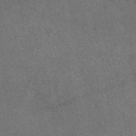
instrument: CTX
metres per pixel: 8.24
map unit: eAb
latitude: 49.1025
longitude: 112.9920
